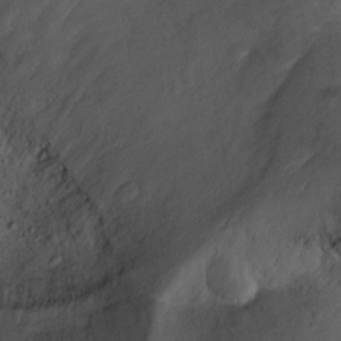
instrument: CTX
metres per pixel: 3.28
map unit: Ht
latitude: -2.6707
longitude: -29.5560
